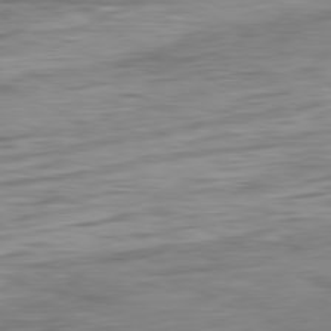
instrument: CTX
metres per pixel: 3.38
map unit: Ap
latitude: -81.4455
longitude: -80.2522
